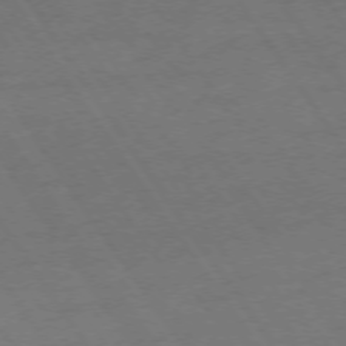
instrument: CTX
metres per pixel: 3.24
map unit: Ap
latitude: -75.8234
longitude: -65.5371
